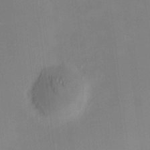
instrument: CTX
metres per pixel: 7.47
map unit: HNhu
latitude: 9.1214
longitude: 10.2740
